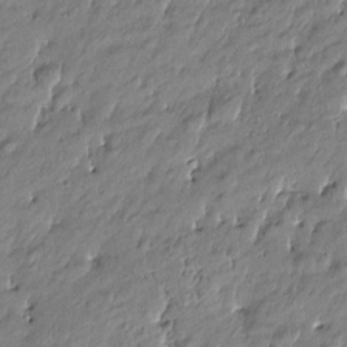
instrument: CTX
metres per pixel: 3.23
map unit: Htu
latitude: -5.0864
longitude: 176.8408
